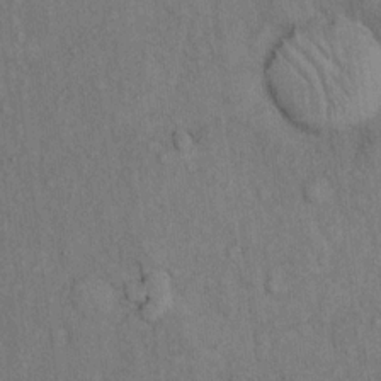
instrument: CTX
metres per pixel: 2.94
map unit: eHh
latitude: 16.2712
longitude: -63.0081
